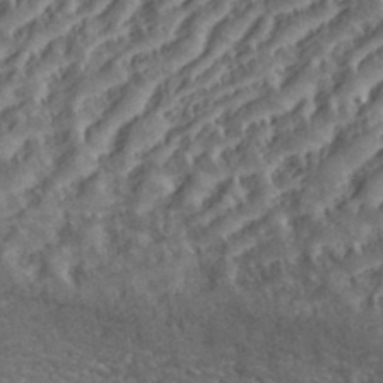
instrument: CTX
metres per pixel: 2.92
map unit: eHh
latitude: 36.4790
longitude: -133.9717
